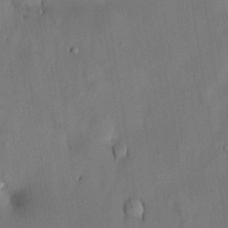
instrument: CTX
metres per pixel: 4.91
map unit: HNhu
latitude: 15.1404
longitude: 11.9745
